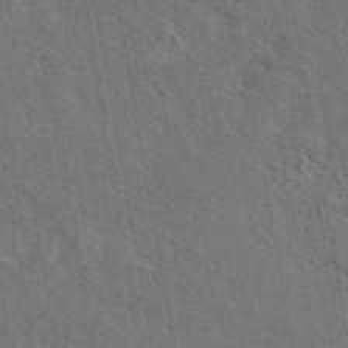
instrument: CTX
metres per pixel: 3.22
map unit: eAb
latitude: 43.7072
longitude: 110.0661
